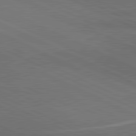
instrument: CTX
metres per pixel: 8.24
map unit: lApd
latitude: 81.5371
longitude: 148.8975
